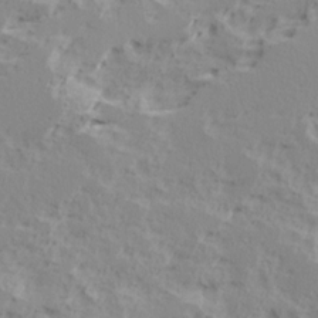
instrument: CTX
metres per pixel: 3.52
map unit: Ave
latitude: 15.9339
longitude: -137.7450
